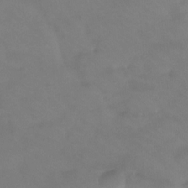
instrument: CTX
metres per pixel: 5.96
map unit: Htu
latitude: -14.0283
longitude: -46.5357
